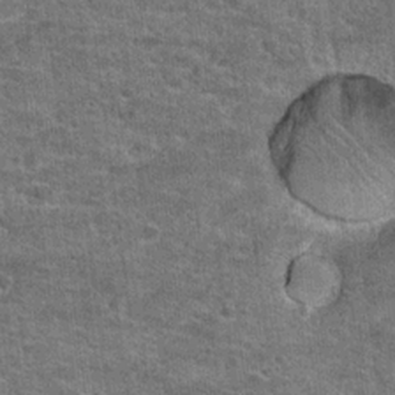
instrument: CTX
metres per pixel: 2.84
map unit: Hto
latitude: 20.8380
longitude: -43.6316
